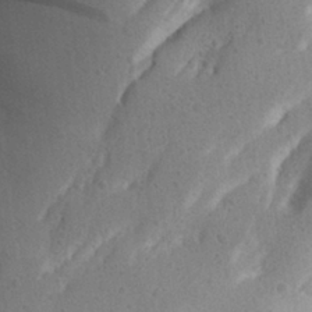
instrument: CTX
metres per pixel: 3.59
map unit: Aa
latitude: 27.4615
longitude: -145.0836
